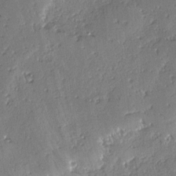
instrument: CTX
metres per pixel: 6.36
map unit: lAvf
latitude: -4.3684
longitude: -112.7435
